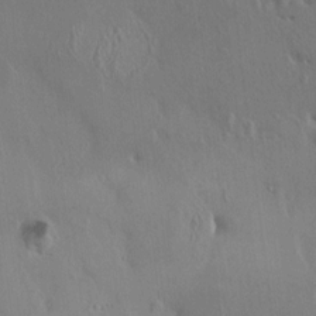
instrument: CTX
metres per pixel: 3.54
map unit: HNhu
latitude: 4.0822
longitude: 6.4818
